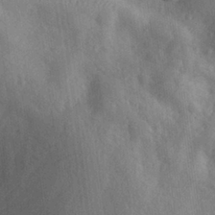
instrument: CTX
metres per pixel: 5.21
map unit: eHh
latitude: 27.4804
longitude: -76.6679
